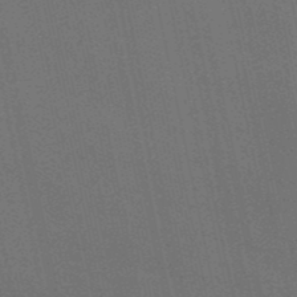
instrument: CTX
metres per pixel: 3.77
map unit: HNb
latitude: -49.2754
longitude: 59.4643
